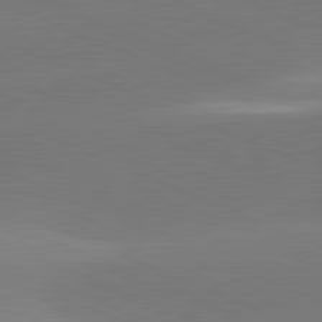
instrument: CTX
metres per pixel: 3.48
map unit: lApd
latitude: 81.8205
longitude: -155.8205
